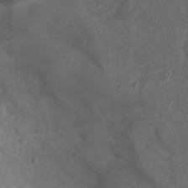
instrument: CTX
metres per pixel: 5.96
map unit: Nhu
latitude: 3.6694
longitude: -15.1404
